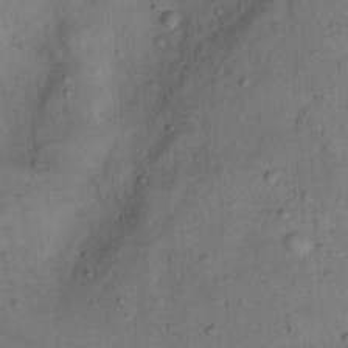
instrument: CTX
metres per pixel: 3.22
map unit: Nhu
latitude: 7.9906
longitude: -24.5923
